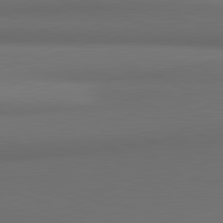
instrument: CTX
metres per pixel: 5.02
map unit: lApd
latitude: 81.7072
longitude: 171.5588
